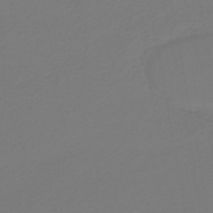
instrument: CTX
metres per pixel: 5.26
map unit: HNb
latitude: -46.7463
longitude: 55.2187
